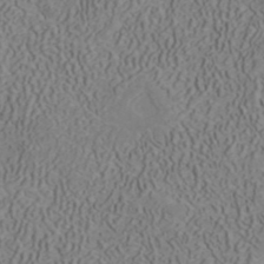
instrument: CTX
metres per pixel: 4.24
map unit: ANa
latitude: 41.5182
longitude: 32.9353
